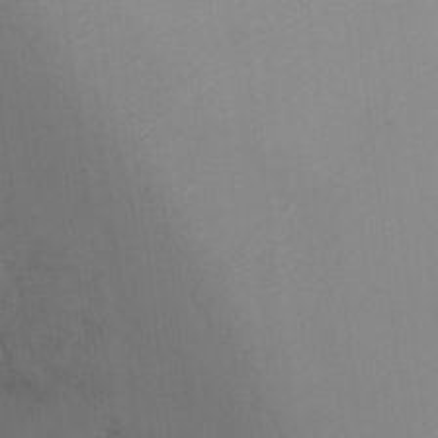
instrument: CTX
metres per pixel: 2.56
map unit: Ht
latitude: -3.2942
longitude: -28.1767
